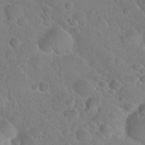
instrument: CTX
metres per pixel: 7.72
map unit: Nhu
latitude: 28.8380
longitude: -52.4790
